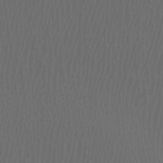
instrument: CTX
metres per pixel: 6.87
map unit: Htu
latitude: -5.3131
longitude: -74.6302
